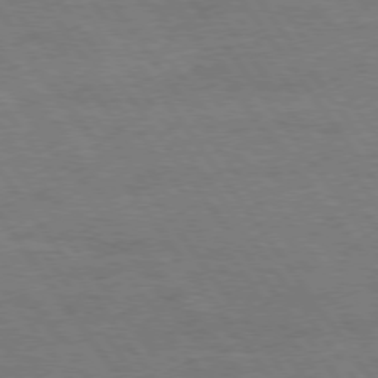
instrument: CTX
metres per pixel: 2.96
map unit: Hpe
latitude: 74.8569
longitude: -142.6113
